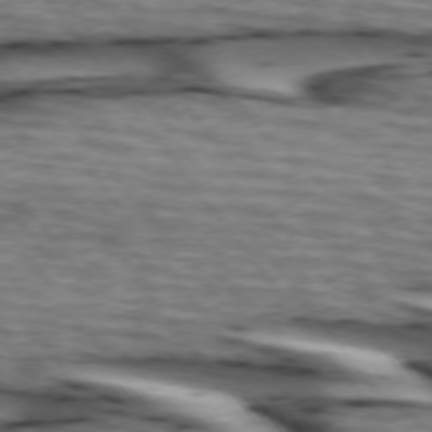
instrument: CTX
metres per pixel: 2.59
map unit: lApd
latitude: 74.4979
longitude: -72.5168
